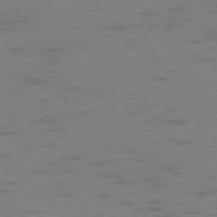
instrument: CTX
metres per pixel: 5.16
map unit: Ap
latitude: -75.8612
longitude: -66.6112
